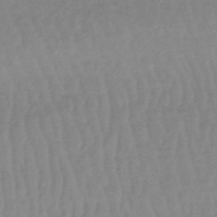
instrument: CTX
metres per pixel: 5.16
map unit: lHb
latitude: -48.5007
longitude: 77.2943
